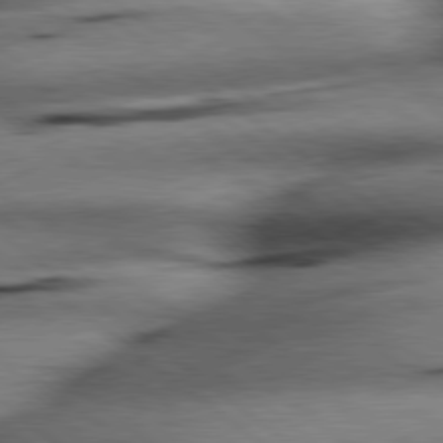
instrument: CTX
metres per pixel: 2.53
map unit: lApd
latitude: 79.1781
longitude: -141.1403
